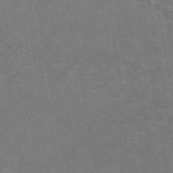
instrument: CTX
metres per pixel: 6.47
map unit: eAb
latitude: 47.1404
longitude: 106.3118
